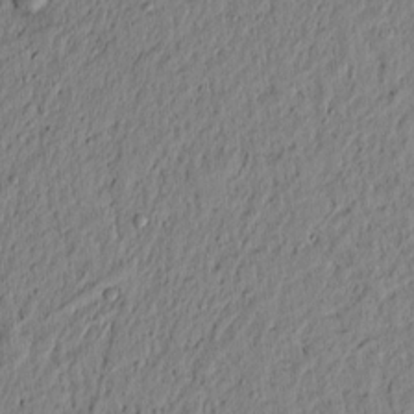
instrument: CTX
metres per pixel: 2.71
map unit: lAvf
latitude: 6.3089
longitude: 164.1417
